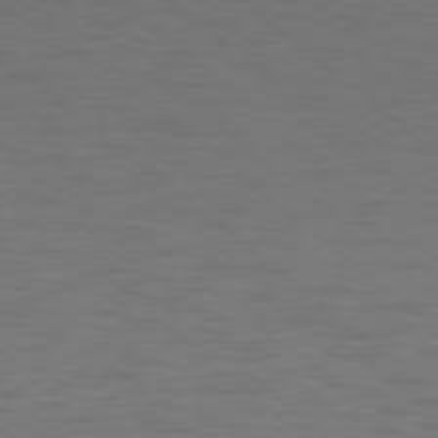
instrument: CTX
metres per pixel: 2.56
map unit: Ap
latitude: -78.4818
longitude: -67.9528
